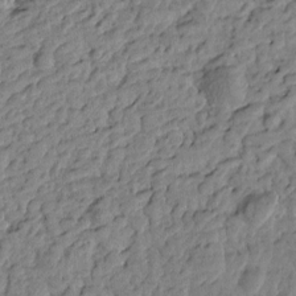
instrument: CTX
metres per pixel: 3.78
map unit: Htu
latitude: -1.3321
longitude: -179.1781
